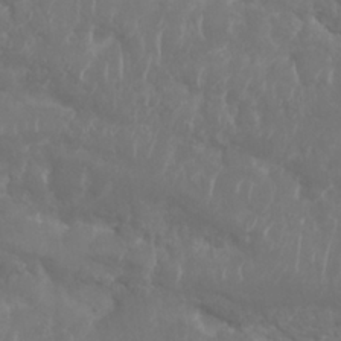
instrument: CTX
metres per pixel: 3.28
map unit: Nhu
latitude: 25.8016
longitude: -61.4615
